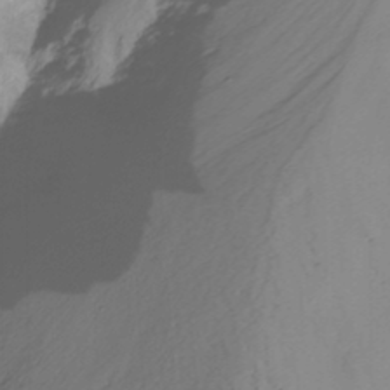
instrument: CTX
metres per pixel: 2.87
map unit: Nhu
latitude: -14.7086
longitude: -53.1592
